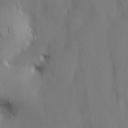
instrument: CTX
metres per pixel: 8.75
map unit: HNhu
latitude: 13.8961
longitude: 12.1039
